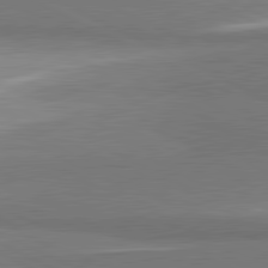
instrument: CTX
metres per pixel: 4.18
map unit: lApd
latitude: 81.5182
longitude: 157.8800
